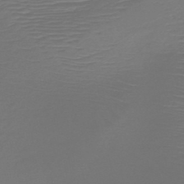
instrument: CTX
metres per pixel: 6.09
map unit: HNb
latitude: -47.6722
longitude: -41.7827
